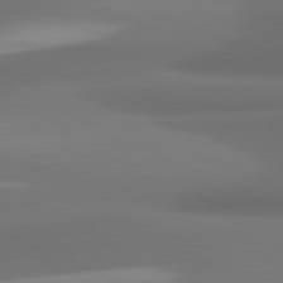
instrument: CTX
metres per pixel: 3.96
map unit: lApd
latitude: 81.7261
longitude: 172.7274
